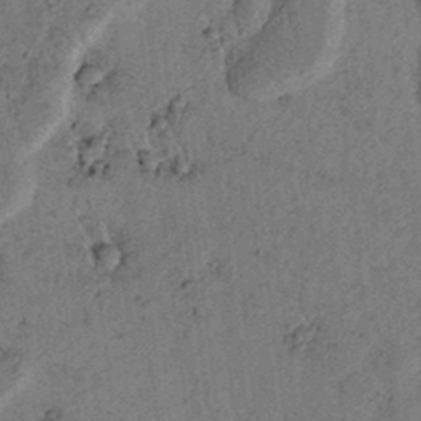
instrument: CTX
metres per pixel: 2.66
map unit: lAvf
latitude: 5.0836
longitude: 158.8408
